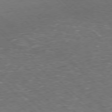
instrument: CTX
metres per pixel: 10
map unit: Hpe
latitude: -77.7100
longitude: 15.5966
